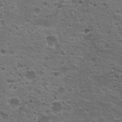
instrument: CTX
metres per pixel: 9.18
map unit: Hto
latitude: 18.8191
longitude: -41.8016
